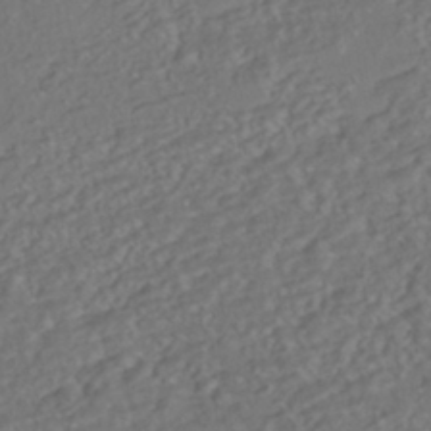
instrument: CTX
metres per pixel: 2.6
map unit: HNhu
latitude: -42.2361
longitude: 108.1417
